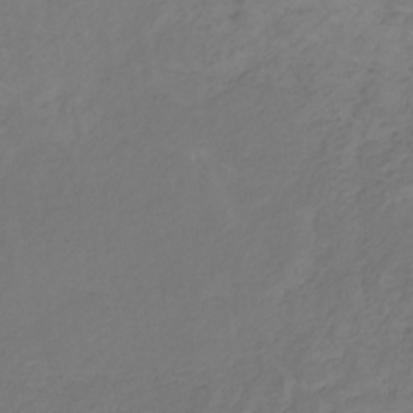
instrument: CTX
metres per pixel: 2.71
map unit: lHb
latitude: -30.7085
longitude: 65.5588
